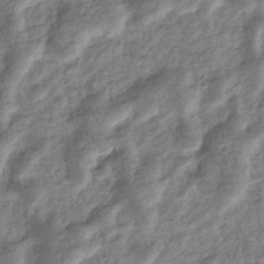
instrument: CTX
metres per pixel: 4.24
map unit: eHb
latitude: -36.2172
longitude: 77.3510
